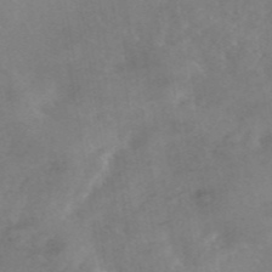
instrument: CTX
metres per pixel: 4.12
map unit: eAb
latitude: 45.9339
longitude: 126.4062
